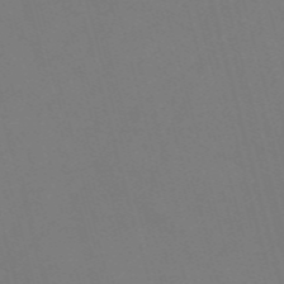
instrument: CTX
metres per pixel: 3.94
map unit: Nve
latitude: -58.3495
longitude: 62.0661
